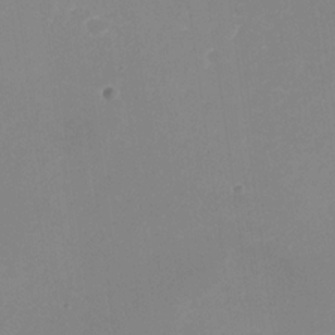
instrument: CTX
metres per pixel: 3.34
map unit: Nhu
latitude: -28.5385
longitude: -67.2348
